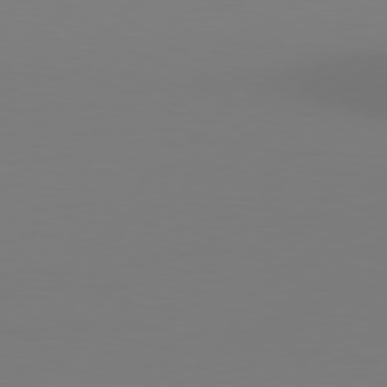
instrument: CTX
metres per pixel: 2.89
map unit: Hpe
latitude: 78.2712
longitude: -129.0458
